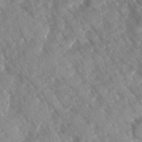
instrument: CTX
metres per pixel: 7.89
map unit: Ave
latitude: -10.6896
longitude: -118.5168
